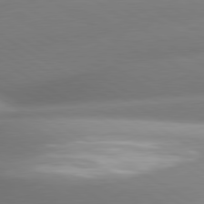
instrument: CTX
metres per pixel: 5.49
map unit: lApd
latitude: 80.4223
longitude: -161.3481
